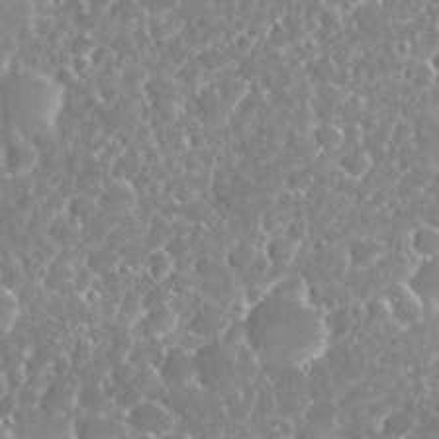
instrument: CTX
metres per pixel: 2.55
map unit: Nhu
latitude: 26.1389
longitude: -60.7624
